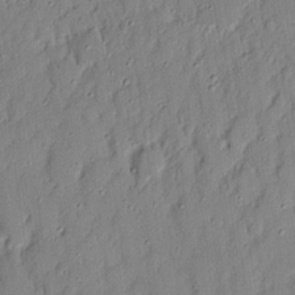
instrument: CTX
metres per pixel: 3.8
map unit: Nhu
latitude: 18.1011
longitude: -72.8569
